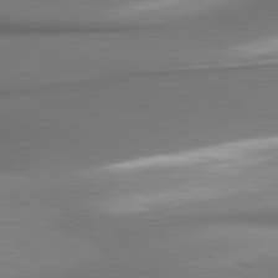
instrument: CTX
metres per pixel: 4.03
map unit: lApd
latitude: 79.9528
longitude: 179.2565
